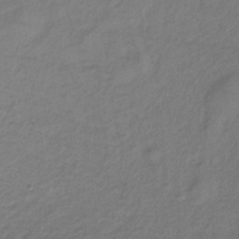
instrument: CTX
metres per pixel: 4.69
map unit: lHb
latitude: -34.5952
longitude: 71.2754
